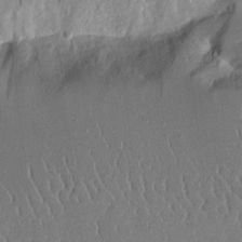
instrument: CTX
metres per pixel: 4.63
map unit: Aa
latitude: 11.9717
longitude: -126.8947
